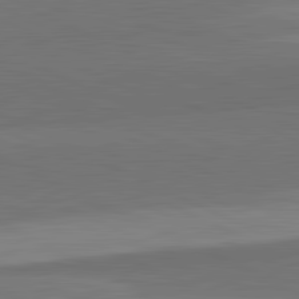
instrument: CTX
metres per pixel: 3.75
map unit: lApd
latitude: 82.3656
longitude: 158.6707
